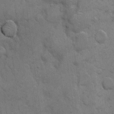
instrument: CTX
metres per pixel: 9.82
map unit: eHh
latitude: 5.9906
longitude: -64.9514
